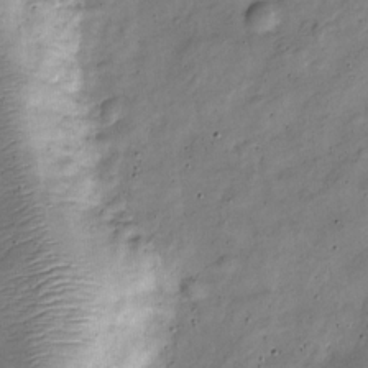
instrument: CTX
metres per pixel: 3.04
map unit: Nve
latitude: -25.3321
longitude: 106.2551
